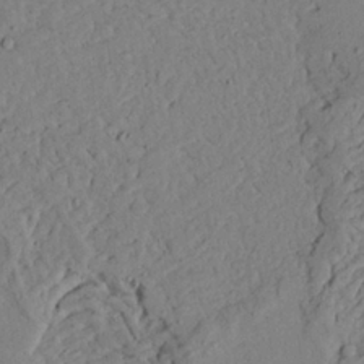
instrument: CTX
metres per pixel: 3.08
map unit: Ave
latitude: 23.8394
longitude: -132.6491
